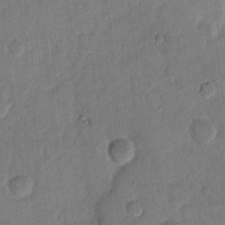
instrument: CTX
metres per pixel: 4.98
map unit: eHh
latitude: 11.9528
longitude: -65.8394
